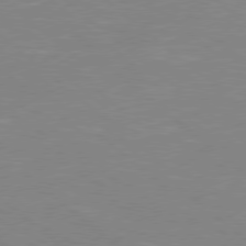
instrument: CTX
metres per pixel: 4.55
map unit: Hpe
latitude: 77.9717
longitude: -141.1592
